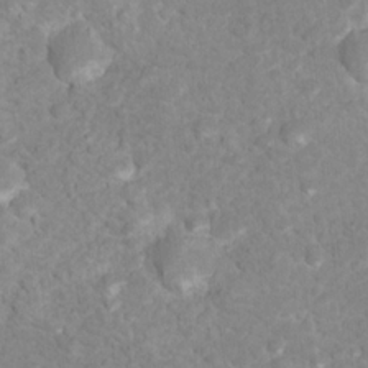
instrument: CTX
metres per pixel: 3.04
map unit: Nhu
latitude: 17.0458
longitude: -31.8584
